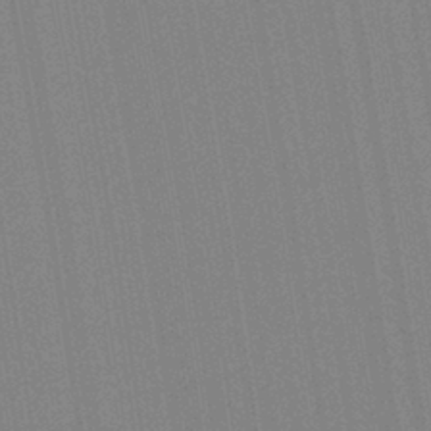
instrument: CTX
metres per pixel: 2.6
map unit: Aa
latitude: 28.8947
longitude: -147.5938
